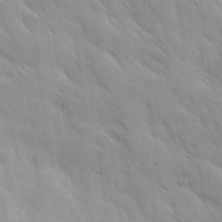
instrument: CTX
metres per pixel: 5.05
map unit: Ave
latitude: 10.0822
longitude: -103.1970
